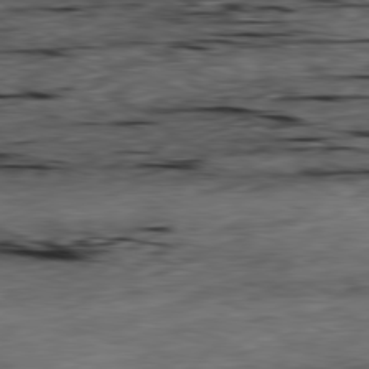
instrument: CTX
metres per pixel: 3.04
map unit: Ap
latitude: -81.1242
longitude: -97.2159
